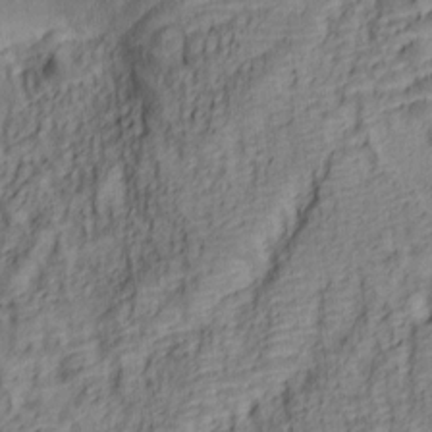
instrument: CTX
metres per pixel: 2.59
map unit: lAa
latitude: 5.1781
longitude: -114.4978
